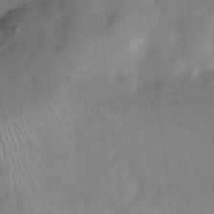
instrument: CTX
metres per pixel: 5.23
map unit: Nhu
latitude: 4.7624
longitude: -24.8757
